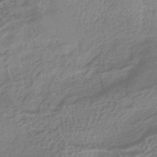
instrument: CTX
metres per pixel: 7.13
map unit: eHb
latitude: -37.4832
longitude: 81.0676
